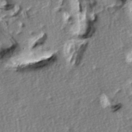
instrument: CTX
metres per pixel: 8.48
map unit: lAa
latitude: -8.0472
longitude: -126.5546
